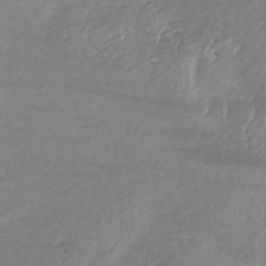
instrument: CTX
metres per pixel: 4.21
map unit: lHb
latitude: -34.3495
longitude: 67.7100
